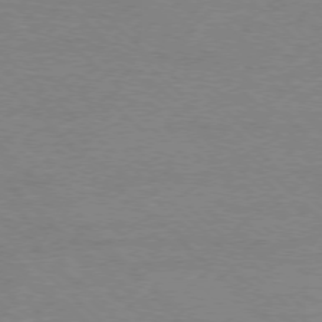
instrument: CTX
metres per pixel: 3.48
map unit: Ap
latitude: -77.5966
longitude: -86.2711
